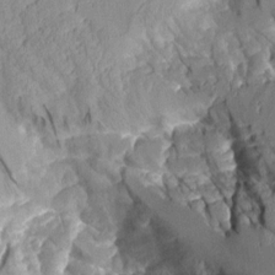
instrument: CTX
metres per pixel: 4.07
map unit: Aa
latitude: 8.9514
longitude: -127.9339
